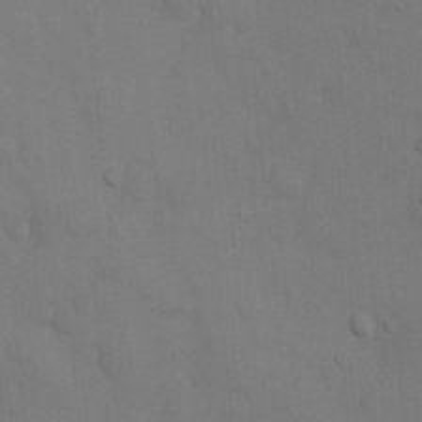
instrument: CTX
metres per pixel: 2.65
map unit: Nhu
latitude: 6.7435
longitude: -24.0444
